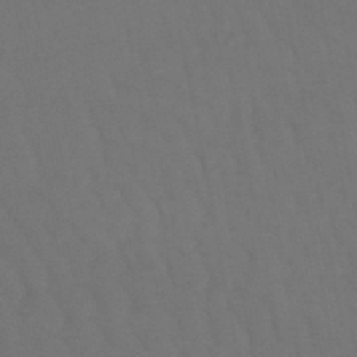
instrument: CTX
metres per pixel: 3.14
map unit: lHb
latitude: -47.2187
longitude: 77.7289
